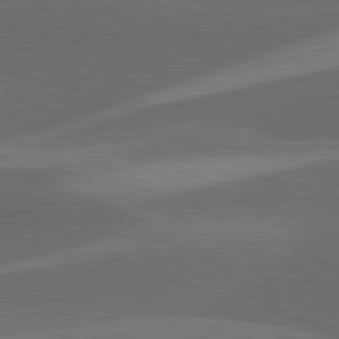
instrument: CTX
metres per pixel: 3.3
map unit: lApd
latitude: 81.7072
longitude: 126.6518
